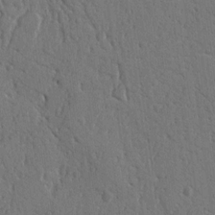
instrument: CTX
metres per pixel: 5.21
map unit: Nhu
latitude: 14.4412
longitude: -79.0648
